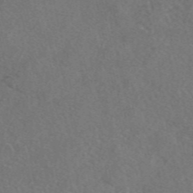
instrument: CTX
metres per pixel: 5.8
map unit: eAb
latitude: 48.3089
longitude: 108.3873
